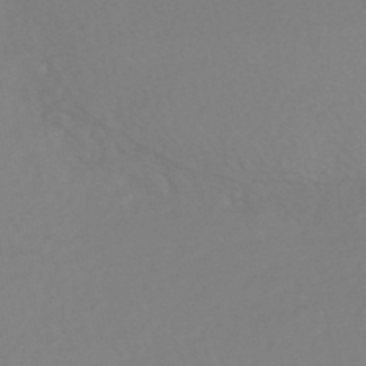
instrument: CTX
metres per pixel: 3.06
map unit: HNhu
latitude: -48.6708
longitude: 100.8974
